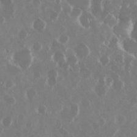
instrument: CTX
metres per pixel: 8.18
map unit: Nhu
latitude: 29.6883
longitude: -60.7813
